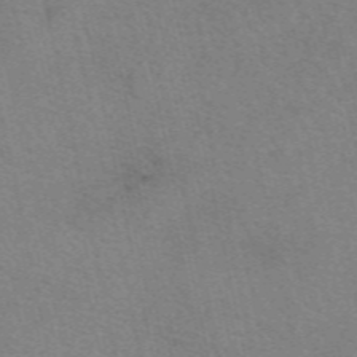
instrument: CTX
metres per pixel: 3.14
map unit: eAb
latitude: 50.6301
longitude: 105.7666
